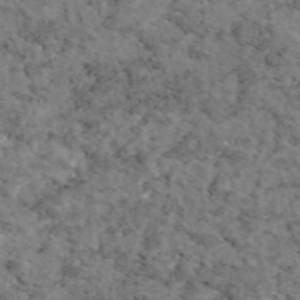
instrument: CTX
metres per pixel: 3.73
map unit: eAb
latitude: 46.0444
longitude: 117.3320
